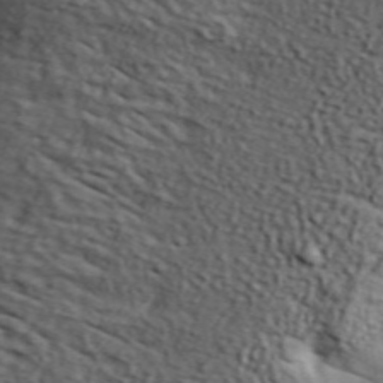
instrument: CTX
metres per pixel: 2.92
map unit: lHvf
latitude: 37.1026
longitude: -86.9514
